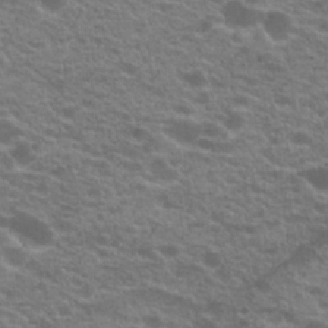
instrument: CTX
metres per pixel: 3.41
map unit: Hto
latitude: 22.6112
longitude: -37.3293
